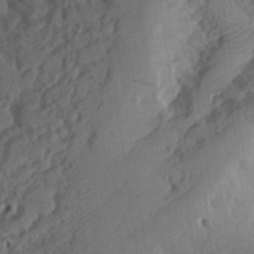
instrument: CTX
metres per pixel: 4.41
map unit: Aa
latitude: 26.6302
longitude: -143.8772
